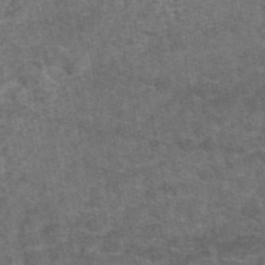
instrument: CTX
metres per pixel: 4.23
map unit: eAb
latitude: 47.6316
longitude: 108.2739
